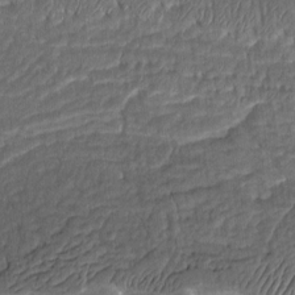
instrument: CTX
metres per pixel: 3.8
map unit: Htu
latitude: -3.4643
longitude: 151.2753
